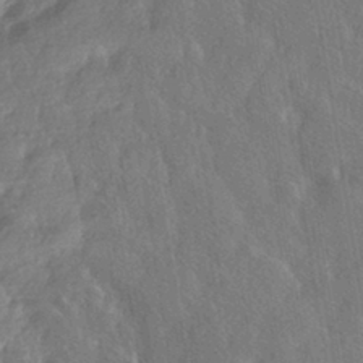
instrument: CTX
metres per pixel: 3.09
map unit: HNhu
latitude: -41.1242
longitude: 98.5196
